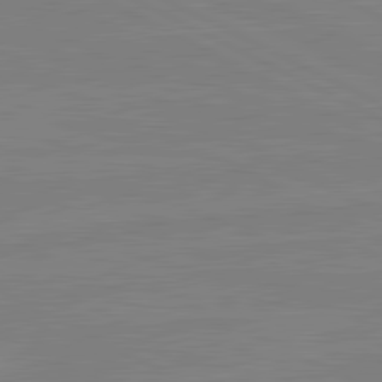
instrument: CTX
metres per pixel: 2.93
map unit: lApd
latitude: 81.4237
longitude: -176.5734
